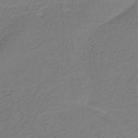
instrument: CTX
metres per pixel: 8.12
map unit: HNb
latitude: -36.6896
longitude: 54.3495
